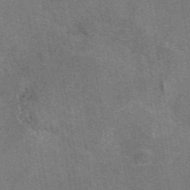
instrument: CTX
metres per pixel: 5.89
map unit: eAb
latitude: 47.0648
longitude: 114.6707
